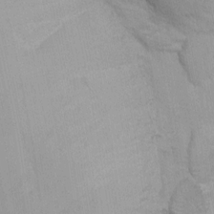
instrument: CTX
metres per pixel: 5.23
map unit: Ave
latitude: -11.3132
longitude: -120.5735
